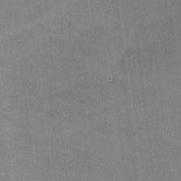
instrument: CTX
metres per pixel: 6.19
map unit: lHvf
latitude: -9.6533
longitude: -100.9514
